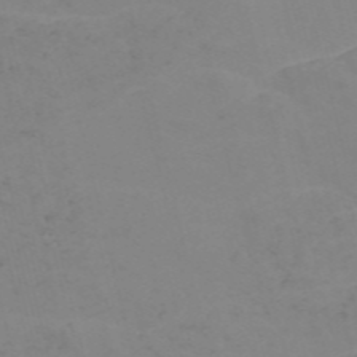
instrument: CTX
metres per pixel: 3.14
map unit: Nve
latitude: -56.9919
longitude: 53.0486
